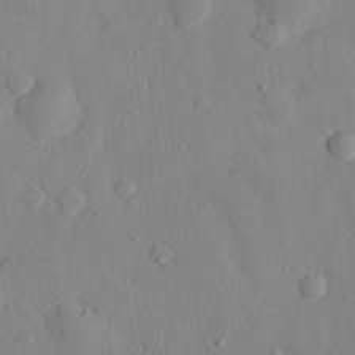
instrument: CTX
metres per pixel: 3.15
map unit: eHh
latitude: 28.2711
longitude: -78.1011
